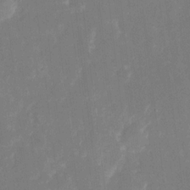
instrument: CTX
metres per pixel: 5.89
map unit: eHh
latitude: 6.1956
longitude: -69.5749
